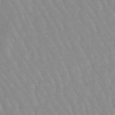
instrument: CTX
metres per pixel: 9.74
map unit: lHb
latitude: -48.2929
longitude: 77.4832
